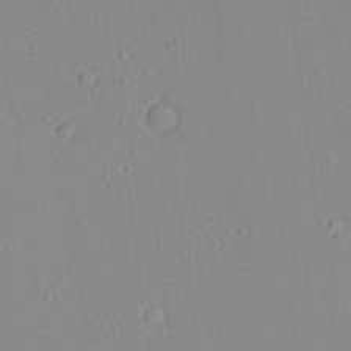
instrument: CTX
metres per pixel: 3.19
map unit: Aa
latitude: 19.1781
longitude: -140.5356
